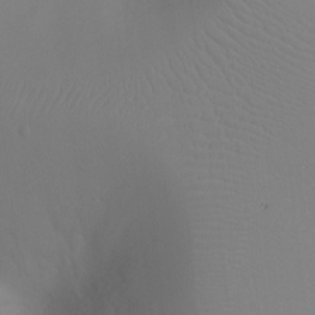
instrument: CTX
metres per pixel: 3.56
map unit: Ht
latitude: -16.8597
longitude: -41.1214
